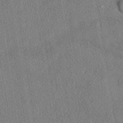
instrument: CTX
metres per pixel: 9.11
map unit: eHh
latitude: -41.0675
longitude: 120.7274
